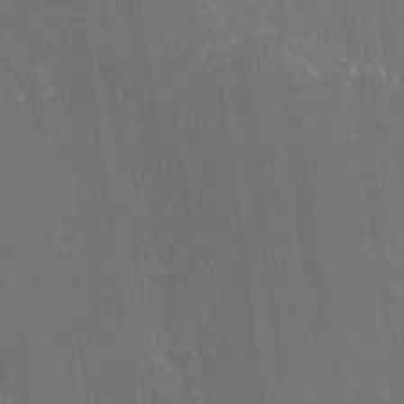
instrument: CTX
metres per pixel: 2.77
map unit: Ave
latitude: 20.3279
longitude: -136.7813
